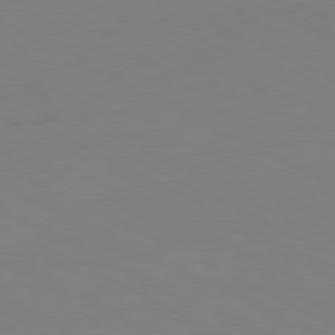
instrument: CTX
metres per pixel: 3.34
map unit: Ap
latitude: -81.0298
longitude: -95.0648
